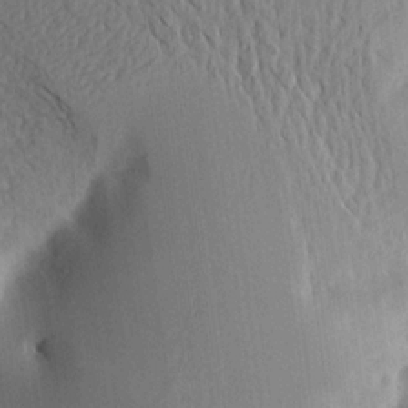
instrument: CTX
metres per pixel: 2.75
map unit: Aa
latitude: 15.4049
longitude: -148.0633
